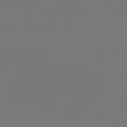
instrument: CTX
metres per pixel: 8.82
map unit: Hpe
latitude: 78.8569
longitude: -139.8205
